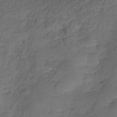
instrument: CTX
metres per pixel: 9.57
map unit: HNhu
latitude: -26.6140
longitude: 74.4440
